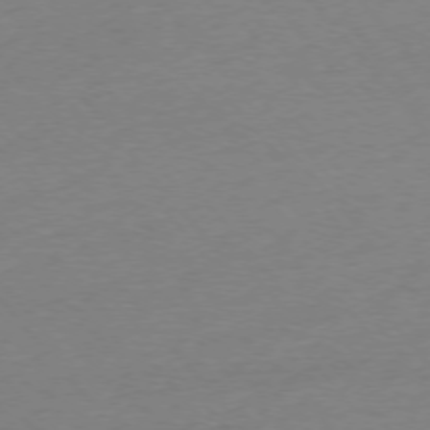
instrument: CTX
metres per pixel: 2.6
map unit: Ap
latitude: -76.1795
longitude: -93.9150
